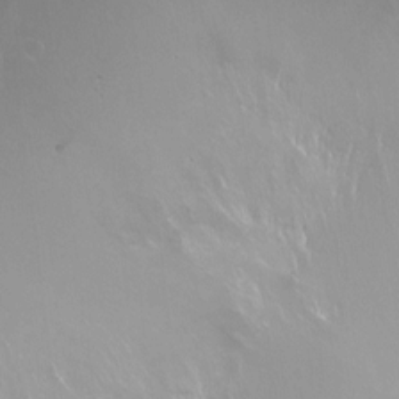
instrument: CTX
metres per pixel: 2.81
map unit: Ht
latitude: -12.9353
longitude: -44.3467
